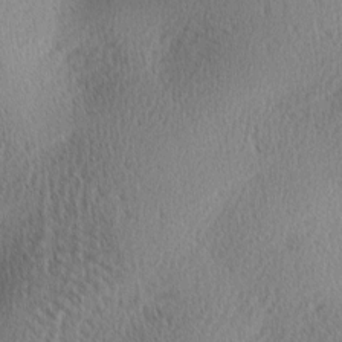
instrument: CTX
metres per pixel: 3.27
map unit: lAa
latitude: 0.7813
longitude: -116.1956
